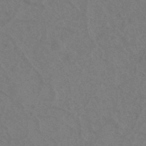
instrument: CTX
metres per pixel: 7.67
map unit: eHh
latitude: -39.5777
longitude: -27.2537
